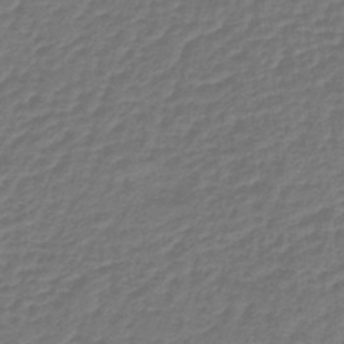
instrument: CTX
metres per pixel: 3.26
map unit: lHb
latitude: -38.1417
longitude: 56.9164
